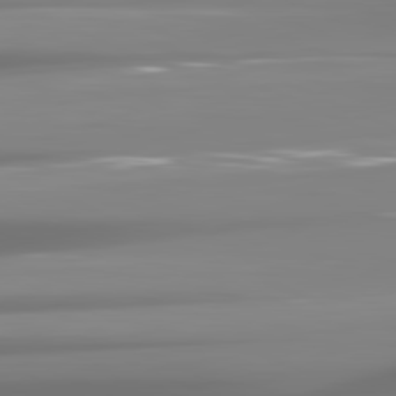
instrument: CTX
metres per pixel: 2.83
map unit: lApd
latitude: 81.8205
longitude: -137.2348
